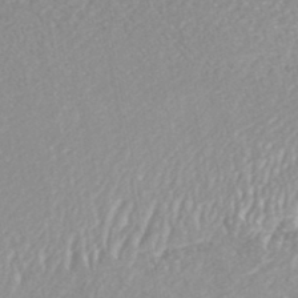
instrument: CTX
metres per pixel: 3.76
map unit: HNhu
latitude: -46.7463
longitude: 97.7856
